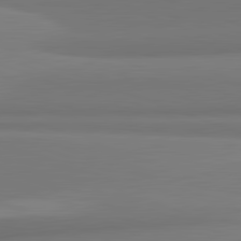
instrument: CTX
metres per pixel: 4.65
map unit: lApd
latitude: 82.2900
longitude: 169.7288
